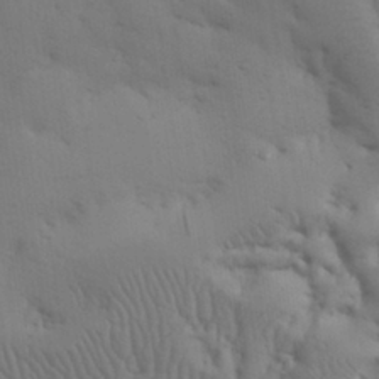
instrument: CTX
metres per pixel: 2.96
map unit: eHh
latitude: 30.5168
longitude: -69.5182
